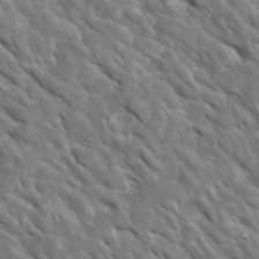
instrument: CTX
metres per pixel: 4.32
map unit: Htu
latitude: 1.5371
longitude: 143.0675
